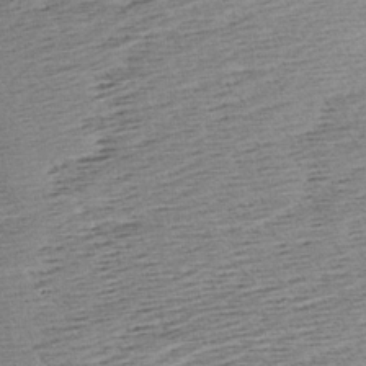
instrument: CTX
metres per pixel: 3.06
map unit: Aa
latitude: 8.0444
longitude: -139.8583
